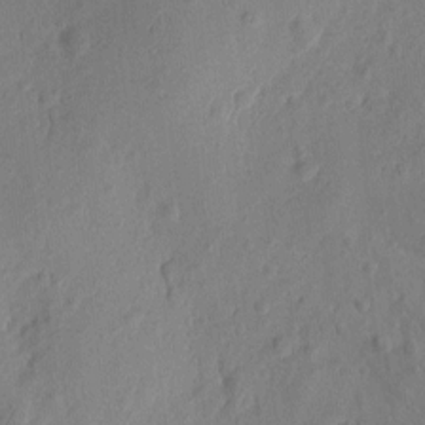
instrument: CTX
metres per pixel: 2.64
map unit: eHh
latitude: 7.1970
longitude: -74.9136
